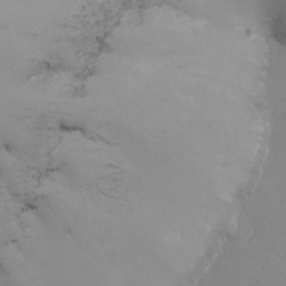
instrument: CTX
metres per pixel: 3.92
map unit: Nhu
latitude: -8.7652
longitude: -51.4426
